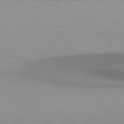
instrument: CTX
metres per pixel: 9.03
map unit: lApd
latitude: 79.6127
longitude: -124.2333
